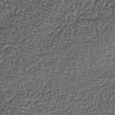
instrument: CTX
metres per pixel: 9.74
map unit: lHb
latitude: -39.9745
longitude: 64.1795
